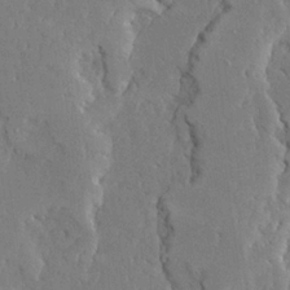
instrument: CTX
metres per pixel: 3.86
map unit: Ave
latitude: 23.7638
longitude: -130.7625
